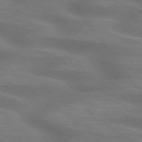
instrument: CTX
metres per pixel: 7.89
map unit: lApd
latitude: 75.4049
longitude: -59.5938
